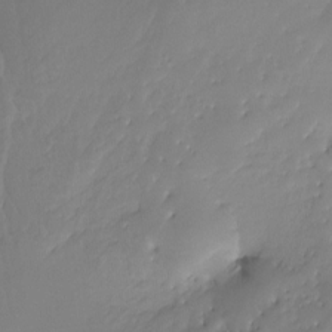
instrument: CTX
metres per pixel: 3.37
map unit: Ht
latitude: -16.6708
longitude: -46.1767
